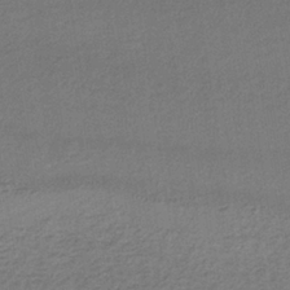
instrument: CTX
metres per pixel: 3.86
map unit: lHb
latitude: -34.5007
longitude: 62.4251
